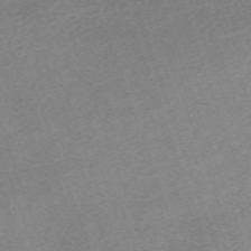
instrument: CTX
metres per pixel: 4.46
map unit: eHh
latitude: -64.3873
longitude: 51.0297
